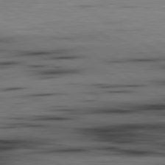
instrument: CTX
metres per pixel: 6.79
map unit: lApd
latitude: 80.0444
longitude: 161.3699
